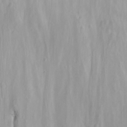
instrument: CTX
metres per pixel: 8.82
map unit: Ave
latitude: 10.8569
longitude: -104.4412
